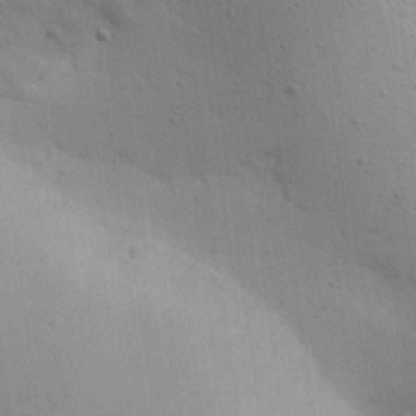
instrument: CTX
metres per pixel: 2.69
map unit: Aa
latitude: 22.3656
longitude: -140.6490
